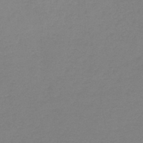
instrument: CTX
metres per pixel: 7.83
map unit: lHb
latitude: -44.1606
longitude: 73.7855
